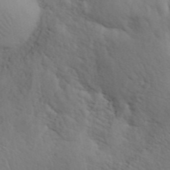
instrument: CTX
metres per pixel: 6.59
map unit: ANa
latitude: 42.1389
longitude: 54.7463
